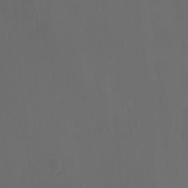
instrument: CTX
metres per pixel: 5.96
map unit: Ht
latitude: -9.5021
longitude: -46.2901
